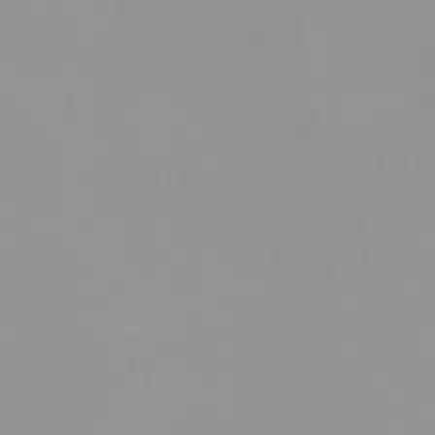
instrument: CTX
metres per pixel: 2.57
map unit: Nhu
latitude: -0.0472
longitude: -78.0822
